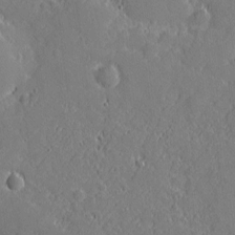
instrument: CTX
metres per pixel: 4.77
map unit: eHh
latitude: 3.6694
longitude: -74.8191
